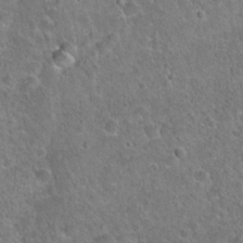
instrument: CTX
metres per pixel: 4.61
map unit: Hto
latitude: 21.4238
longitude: -48.7057
